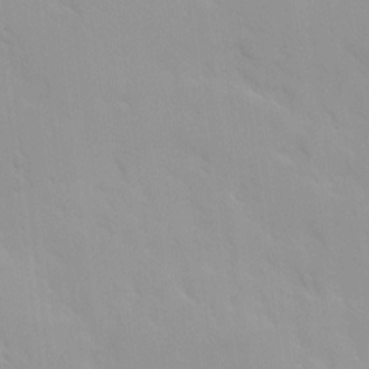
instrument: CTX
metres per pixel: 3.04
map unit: Ave
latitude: 9.6127
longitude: -103.2915
